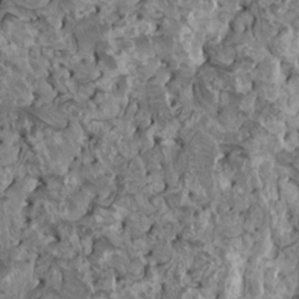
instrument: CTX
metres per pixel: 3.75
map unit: HNhu
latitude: 6.4790
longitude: -1.1214
